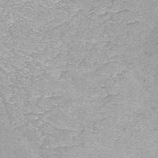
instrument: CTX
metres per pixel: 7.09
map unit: ANa
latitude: -36.1794
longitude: 95.1242
